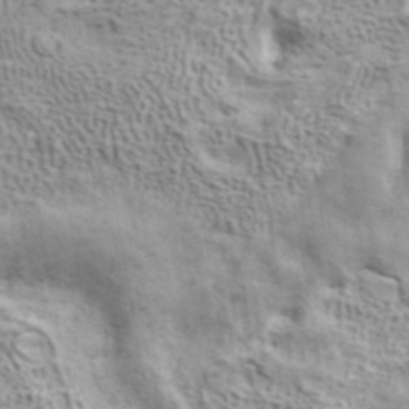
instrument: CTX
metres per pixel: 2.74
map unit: ANa
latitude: 41.6127
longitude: 17.3699
